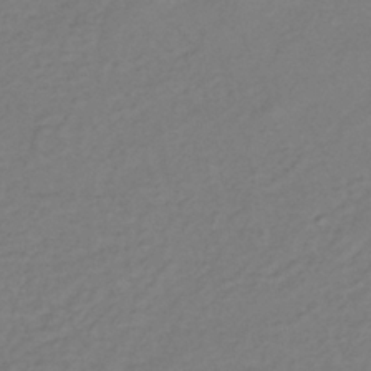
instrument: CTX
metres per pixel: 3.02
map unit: lHb
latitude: -35.1809
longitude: 70.2362
